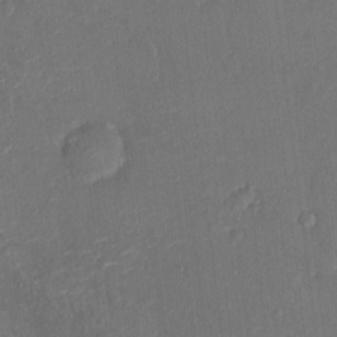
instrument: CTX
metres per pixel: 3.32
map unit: HNhu
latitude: 7.2159
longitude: 3.5777
